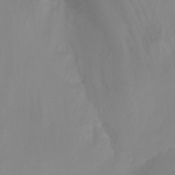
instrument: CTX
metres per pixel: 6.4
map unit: Nhu
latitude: 23.7261
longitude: -64.7435
